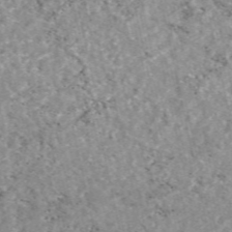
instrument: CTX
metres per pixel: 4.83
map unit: eAb
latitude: 48.3278
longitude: 121.8611
